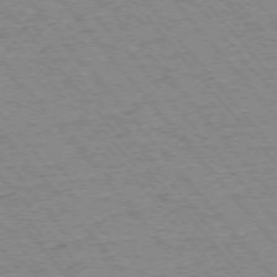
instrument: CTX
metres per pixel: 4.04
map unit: Ap
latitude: -75.8612
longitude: -86.8569
